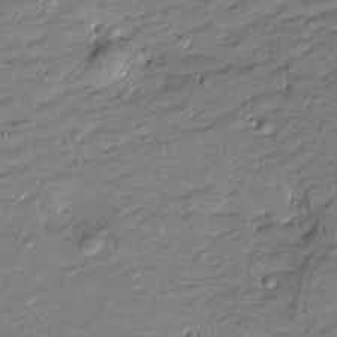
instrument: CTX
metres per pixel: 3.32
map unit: Htu
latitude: -8.7652
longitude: 177.2943
